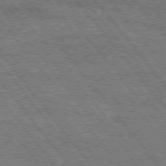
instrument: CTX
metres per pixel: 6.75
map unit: Hpe
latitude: 74.7813
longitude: -150.2522
